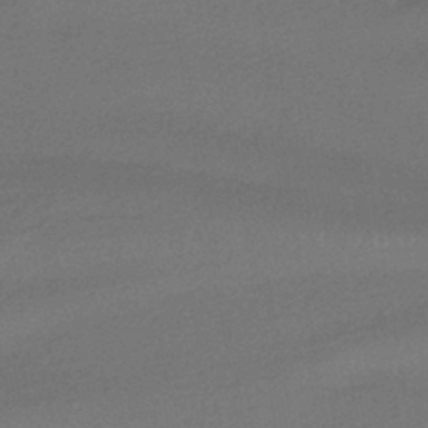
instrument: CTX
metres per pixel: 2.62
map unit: HNhu
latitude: -42.3495
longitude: 95.1620
